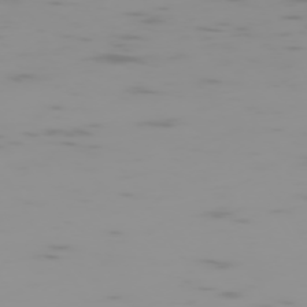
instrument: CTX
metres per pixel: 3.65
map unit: Hpe
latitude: -74.1417
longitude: 6.4440
